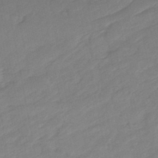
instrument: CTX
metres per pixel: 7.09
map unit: HNhu
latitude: -46.5951
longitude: 93.0675
